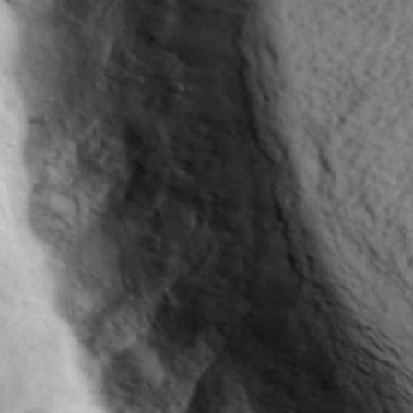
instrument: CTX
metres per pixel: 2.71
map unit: Ave
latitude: 38.2900
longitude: -108.6301
